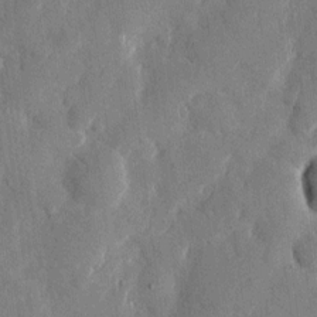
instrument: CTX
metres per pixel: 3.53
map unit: eHh
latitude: 10.9325
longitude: -67.6882
